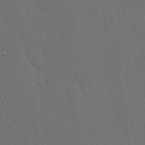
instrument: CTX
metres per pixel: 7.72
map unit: eHh
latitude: 19.2159
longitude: -66.6301
